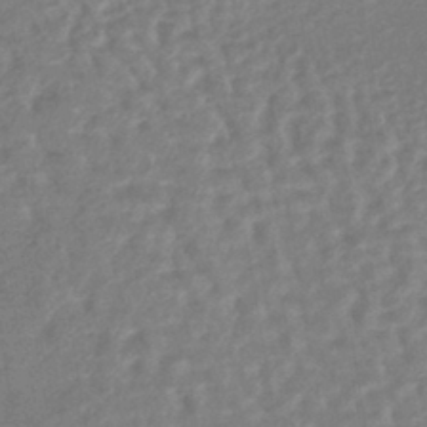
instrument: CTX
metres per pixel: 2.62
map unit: lHb
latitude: -41.6533
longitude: 72.7085
